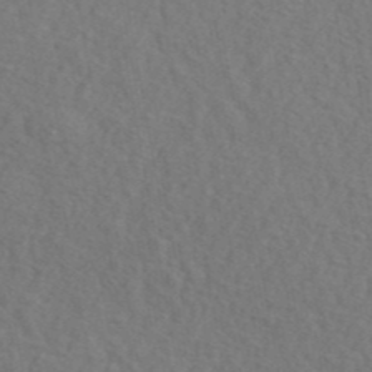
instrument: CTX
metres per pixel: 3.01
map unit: ANa
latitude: 42.4412
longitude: 51.3887
